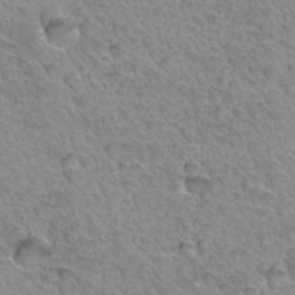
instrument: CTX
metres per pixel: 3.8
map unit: Hto
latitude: 34.8191
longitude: -46.1389
